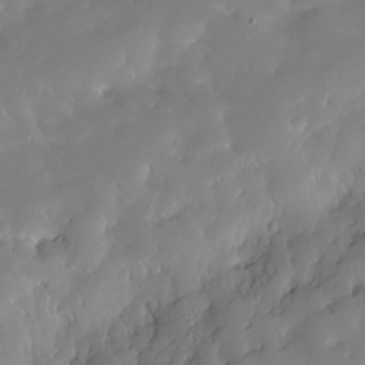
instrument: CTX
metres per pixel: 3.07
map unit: HNhu
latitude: -23.6911
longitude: 50.8786
